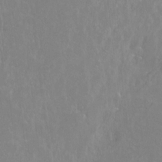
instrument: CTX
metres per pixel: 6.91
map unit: Hto
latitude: -14.1228
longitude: -41.8205
